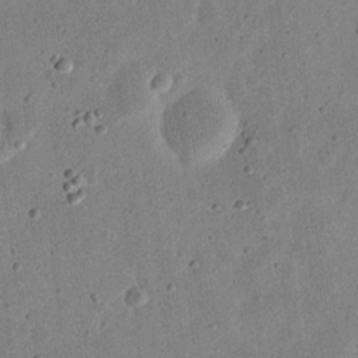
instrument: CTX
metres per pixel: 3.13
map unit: eHh
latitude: 21.5560
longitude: -69.1025
